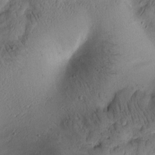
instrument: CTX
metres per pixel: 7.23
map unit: Htu
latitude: -1.8045
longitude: 170.2929
